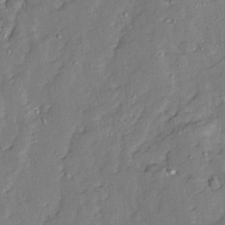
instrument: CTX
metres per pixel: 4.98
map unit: Ave
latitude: 13.2726
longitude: -134.7057
